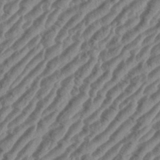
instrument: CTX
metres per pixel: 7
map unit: eHh
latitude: 36.4979
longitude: -135.2915
